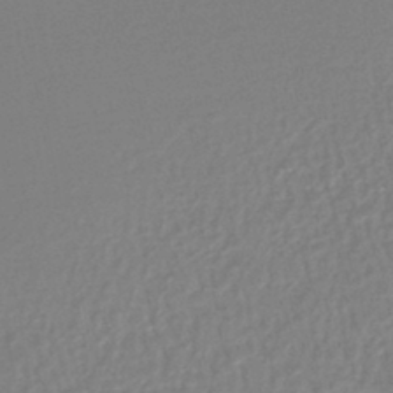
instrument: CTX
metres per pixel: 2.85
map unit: lHb
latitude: -44.0283
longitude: 65.2943
